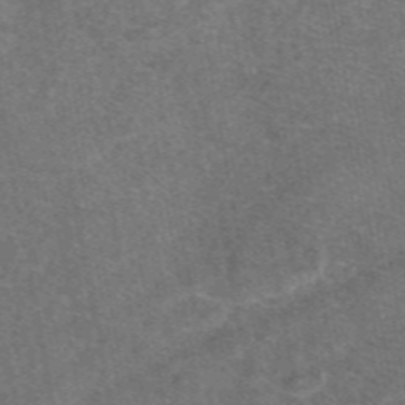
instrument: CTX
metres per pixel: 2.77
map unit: eAb
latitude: 48.1011
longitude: 113.2565
